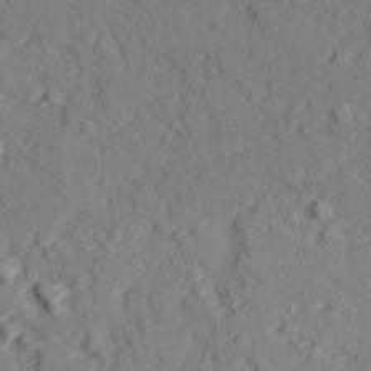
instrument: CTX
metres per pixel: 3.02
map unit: lAvf
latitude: 27.0648
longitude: -109.4237
